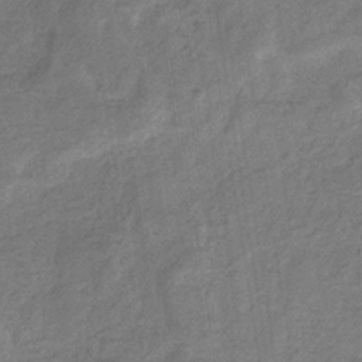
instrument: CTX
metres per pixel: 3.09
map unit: eHb
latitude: -33.5777
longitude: 74.6897
